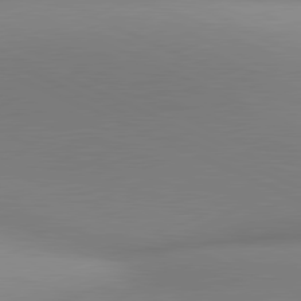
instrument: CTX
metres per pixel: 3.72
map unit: lApd
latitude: 81.1592
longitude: 142.8785
